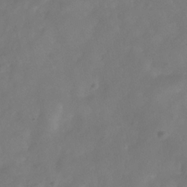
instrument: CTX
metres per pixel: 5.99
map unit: Hve
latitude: -32.3873
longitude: 94.0661
